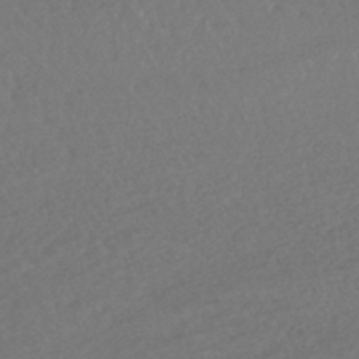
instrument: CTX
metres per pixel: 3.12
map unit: lHb
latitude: -43.4076
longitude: 75.7856
